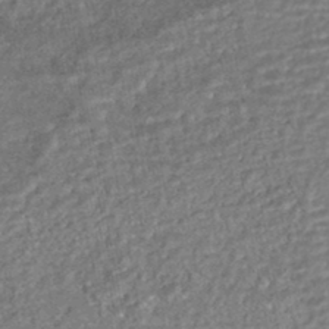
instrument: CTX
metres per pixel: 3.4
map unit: HNhu
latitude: -45.1242
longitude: 97.9178
